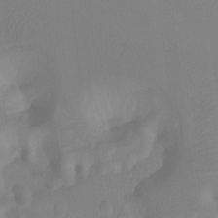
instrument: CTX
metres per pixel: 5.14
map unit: Ht
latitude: -9.8233
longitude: -34.4412
